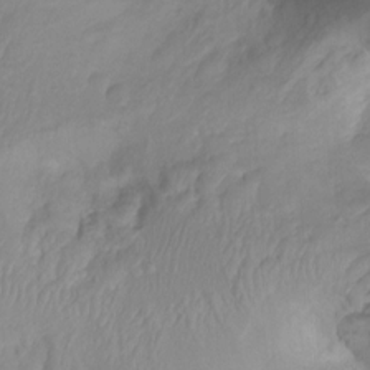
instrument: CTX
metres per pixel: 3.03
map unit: Nhu
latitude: -15.0865
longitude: -26.4979
